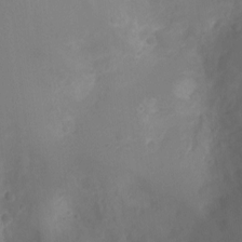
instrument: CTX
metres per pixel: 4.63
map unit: Ht
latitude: -3.8989
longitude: -16.6679
